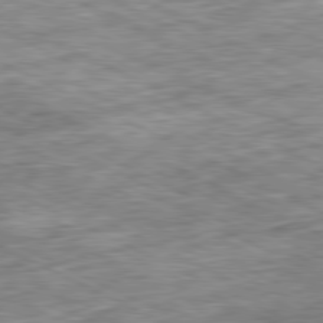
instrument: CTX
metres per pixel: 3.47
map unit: Ap
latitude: -81.2565
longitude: -88.5357
